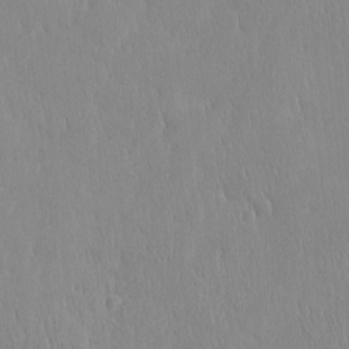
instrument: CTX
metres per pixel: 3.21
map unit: HNhu
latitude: -4.6707
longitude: 15.2376
